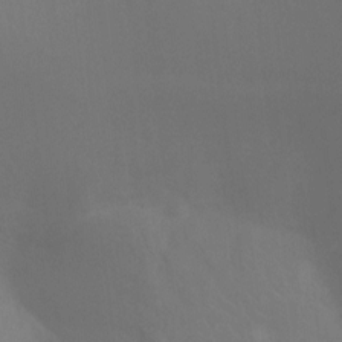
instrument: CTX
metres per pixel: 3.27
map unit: Ht
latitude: 2.1011
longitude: -25.2348
